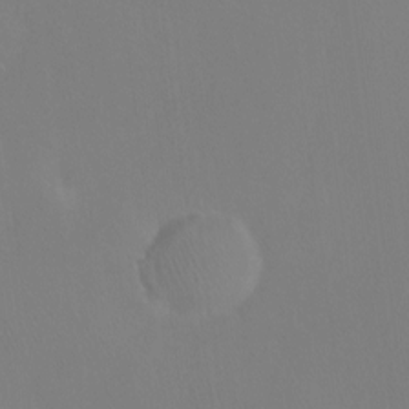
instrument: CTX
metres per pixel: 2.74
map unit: Ht
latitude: -11.1431
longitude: -43.9717
